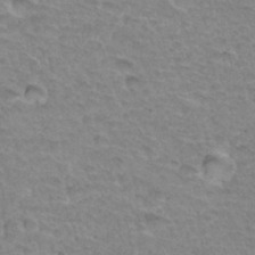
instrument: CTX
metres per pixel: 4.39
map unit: Hto
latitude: 34.3656
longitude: -45.9717
